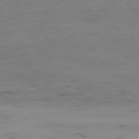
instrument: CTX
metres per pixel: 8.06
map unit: Ap
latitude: -75.3510
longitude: -69.0648
